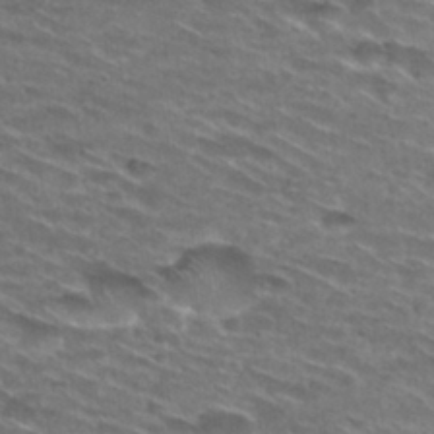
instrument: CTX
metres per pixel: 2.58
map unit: Hto
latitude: 29.6883
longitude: -46.7247
